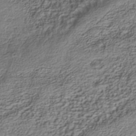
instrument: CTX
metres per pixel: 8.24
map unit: Nhe
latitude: -40.3306
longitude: -110.6113
